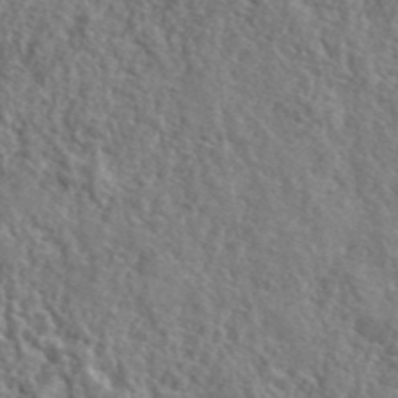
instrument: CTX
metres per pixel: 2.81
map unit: eHh
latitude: 42.4790
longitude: -89.9151
